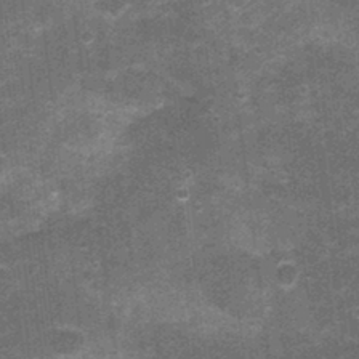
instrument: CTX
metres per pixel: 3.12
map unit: Nhu
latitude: 2.7813
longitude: -17.1592
